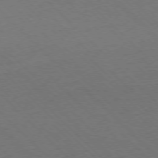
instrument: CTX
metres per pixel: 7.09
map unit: Ap
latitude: -77.5399
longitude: -85.7261
